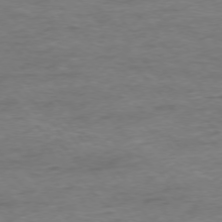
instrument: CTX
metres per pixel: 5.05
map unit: Ap
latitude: -76.3306
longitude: -84.4601
